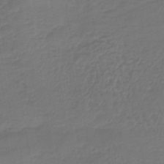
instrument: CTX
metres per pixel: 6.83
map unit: lHb
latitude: -42.0472
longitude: 66.0850
